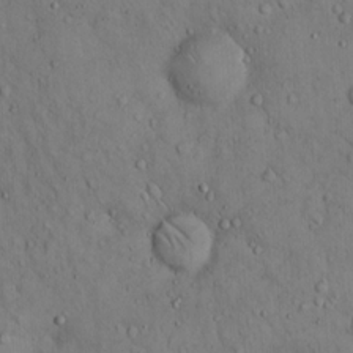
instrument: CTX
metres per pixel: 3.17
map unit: Hto
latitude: 14.8947
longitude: -59.5182
